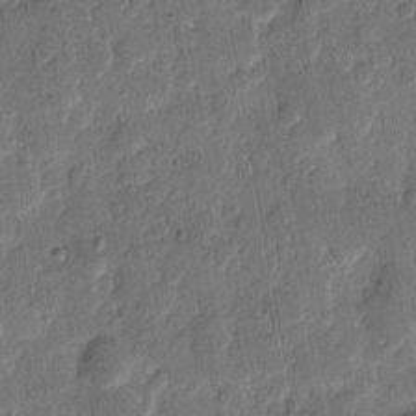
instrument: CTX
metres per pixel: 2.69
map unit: eHh
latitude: 8.2901
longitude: -66.4601
